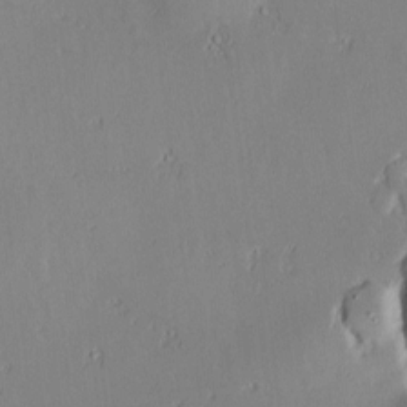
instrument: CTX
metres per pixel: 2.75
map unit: Nve
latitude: -8.4440
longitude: 172.9164
